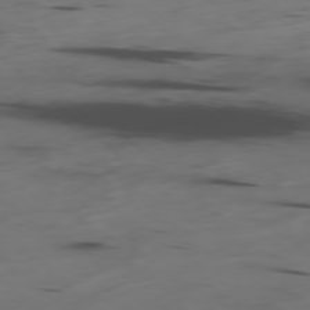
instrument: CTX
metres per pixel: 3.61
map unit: Hpe
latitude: -78.5573
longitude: -20.7435
